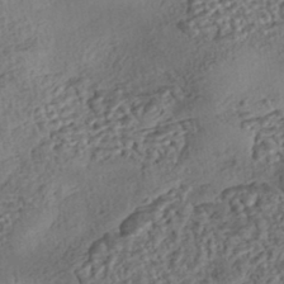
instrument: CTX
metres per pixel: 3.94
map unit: eHh
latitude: -43.1431
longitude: 121.4076
